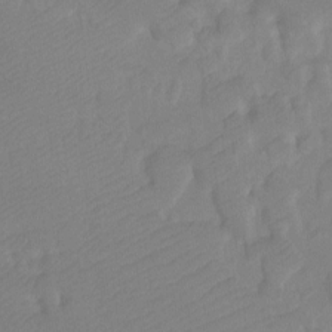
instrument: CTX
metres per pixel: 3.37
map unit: Ht
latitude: -10.0283
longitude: -34.4601
